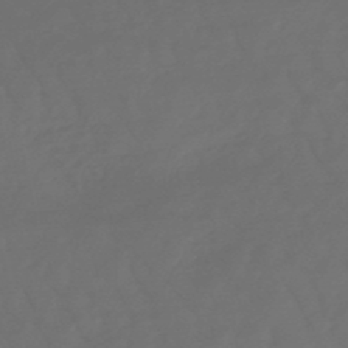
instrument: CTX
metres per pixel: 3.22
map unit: lHb
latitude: -47.9178
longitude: 81.9367
